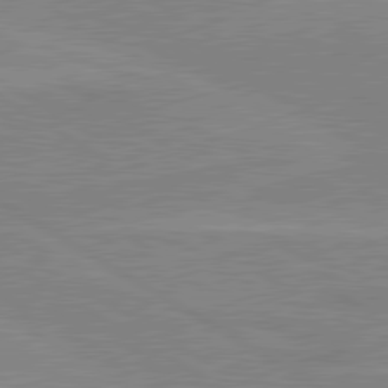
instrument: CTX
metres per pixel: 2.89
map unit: lApd
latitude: 80.3656
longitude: 123.0676
